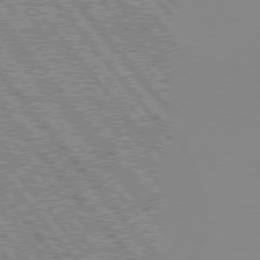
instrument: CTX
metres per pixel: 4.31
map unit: Hpe
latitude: 75.9528
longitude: -125.3103
